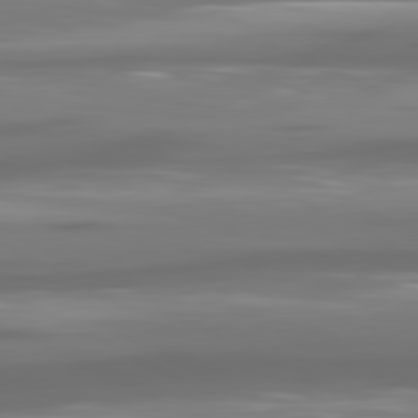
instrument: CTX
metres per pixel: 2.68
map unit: lApd
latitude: 80.8380
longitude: -138.6490
